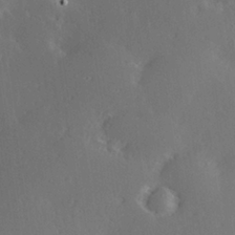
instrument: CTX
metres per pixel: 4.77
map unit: Hve
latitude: 26.8002
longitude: -94.4412
